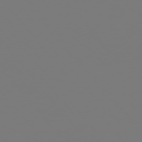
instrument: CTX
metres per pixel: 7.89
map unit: Hpe
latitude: 75.6505
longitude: -142.6491
